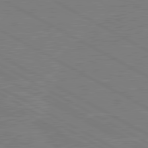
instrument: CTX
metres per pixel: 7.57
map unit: lApd
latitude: 80.8002
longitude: -126.5357
